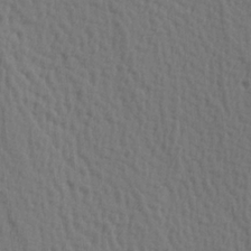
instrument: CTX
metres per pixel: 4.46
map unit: Hve
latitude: 2.0822
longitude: -124.7246
